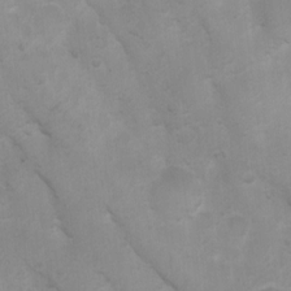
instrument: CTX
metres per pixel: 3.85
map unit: Ht
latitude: 3.2726
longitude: -27.2537
